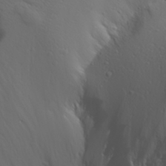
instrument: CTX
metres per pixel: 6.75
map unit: Aa
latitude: 29.7449
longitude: -133.3293
